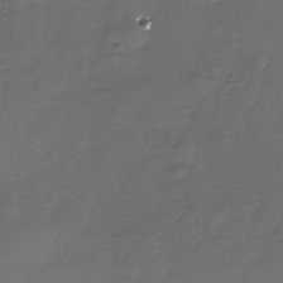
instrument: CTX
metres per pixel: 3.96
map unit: Nhe
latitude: -33.1431
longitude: -88.6869
